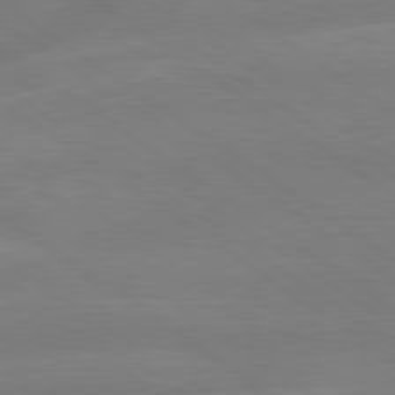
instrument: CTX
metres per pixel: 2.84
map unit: lApd
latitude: 79.2915
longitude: -142.4790
